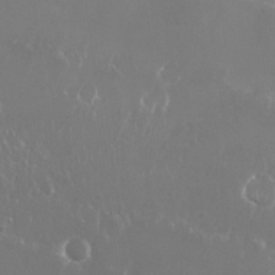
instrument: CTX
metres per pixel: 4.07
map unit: Nhu
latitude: 25.7638
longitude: -59.8961
